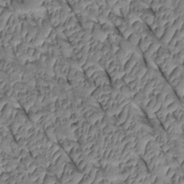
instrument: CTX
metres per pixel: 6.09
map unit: Htu
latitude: 0.8569
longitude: 148.0472
